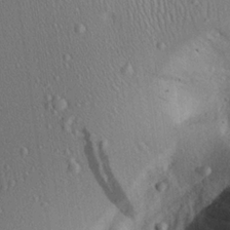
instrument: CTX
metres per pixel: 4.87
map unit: Aa
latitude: 24.9324
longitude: -135.6127
